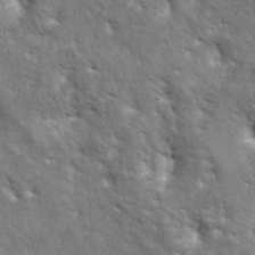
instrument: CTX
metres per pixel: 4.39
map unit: lAa
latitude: -5.5021
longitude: -125.6127
